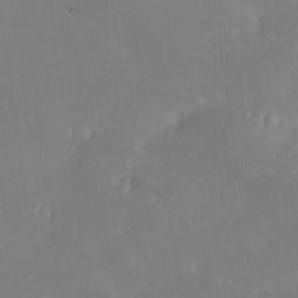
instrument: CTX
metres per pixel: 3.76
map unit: Nhe
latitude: -26.3873
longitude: -110.7813
